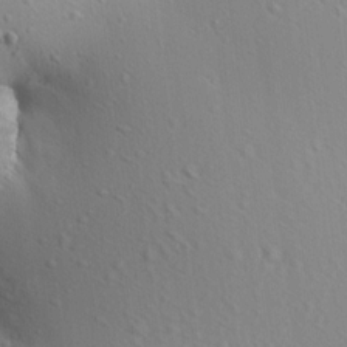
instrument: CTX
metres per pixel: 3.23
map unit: Aa
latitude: 12.5357
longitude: -142.9514
